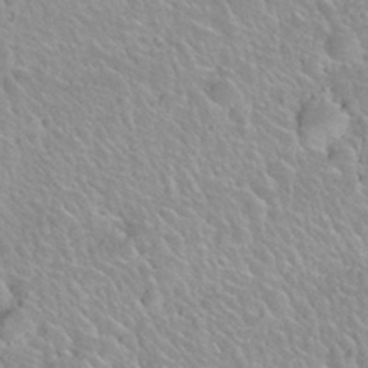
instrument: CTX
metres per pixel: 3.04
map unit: Nhu
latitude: 28.1389
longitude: -52.5357
